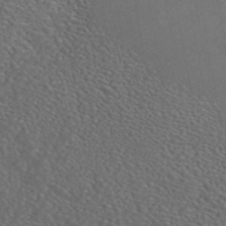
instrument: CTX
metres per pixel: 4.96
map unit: ANa
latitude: 44.3845
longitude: 24.3495
